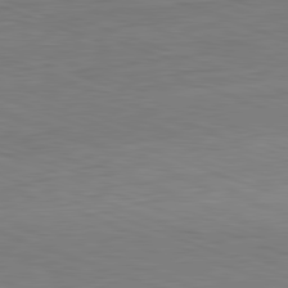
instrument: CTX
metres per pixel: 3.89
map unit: Hpe
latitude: -82.5007
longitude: 15.0865
